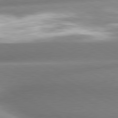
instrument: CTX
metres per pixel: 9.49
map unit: lApd
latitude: 80.4034
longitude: -158.3656
